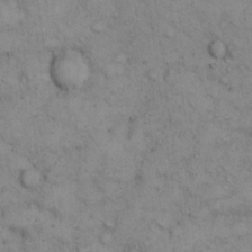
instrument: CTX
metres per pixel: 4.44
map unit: eHh
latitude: 14.4223
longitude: -63.6694
